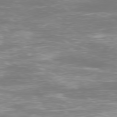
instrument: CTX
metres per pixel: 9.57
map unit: Ap
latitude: -78.9163
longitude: -60.7246
